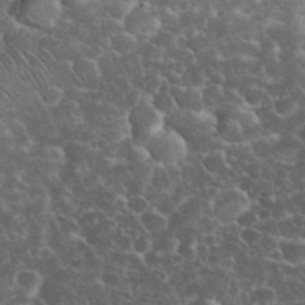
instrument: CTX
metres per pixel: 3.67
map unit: eHh
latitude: 33.8205
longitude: -65.3860
